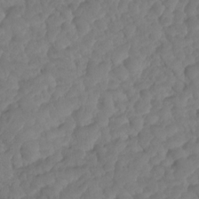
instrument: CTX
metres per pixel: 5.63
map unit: HNhu
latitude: -25.1809
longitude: 50.1795
